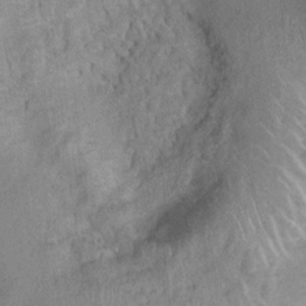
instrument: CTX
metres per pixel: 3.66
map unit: Nhu
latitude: 0.3278
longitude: -17.9150
